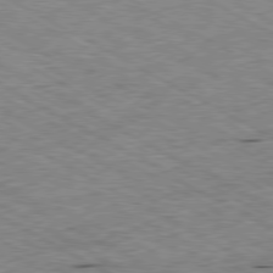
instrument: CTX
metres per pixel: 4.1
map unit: Ap
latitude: -80.4629
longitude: -85.4427
